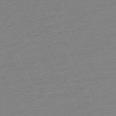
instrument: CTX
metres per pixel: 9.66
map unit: Ap
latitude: -73.4643
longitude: -69.9717
